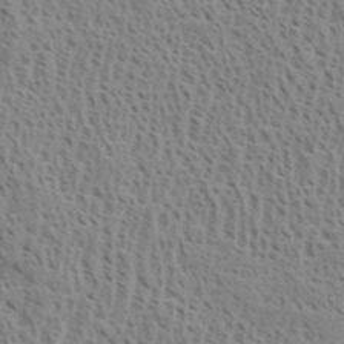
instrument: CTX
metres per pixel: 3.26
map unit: eHh
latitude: 34.1388
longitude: -141.0269
